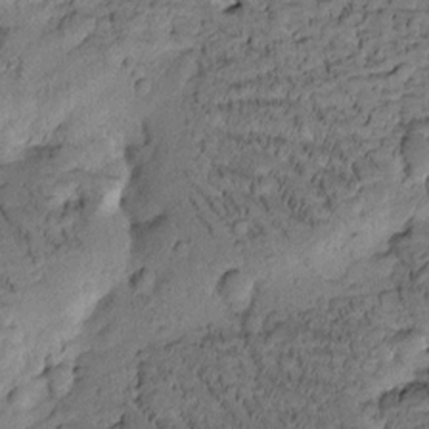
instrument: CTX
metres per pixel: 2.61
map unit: Htu
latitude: -3.6343
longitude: 173.4454
